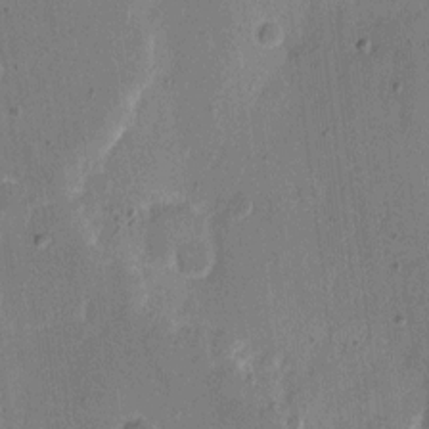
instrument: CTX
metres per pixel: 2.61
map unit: eHh
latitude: 7.0836
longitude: -67.1592
